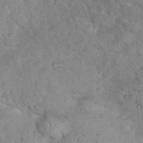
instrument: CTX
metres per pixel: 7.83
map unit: eHh
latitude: 36.4790
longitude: -64.1389
